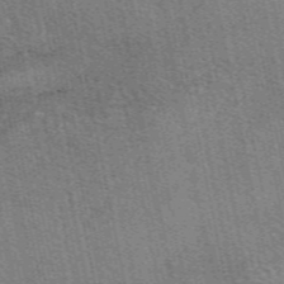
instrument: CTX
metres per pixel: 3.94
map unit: eAb
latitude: 50.5356
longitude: 109.5588
